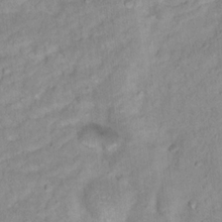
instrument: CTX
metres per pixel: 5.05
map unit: Nhu
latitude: 16.8947
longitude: -32.1956
